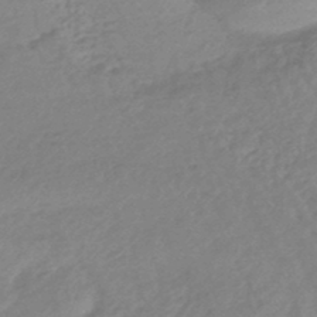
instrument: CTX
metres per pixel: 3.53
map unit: HNhu
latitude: -46.3873
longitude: 93.7855
